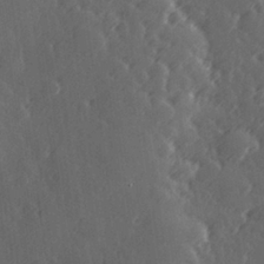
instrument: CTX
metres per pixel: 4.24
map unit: Hve
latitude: 26.8380
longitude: 146.1039
